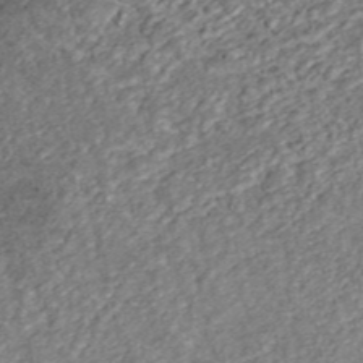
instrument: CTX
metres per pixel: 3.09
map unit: ANa
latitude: 44.9891
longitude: 20.9163
